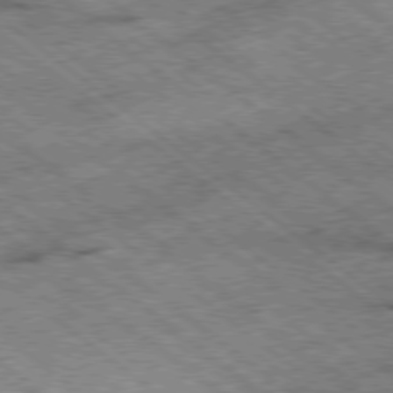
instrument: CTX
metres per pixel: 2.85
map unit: Ap
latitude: -79.0675
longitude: -51.2726
